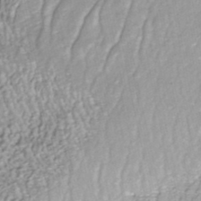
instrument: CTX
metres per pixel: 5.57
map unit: ANa
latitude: -40.6140
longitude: 102.7463
